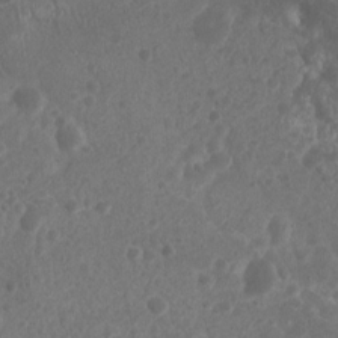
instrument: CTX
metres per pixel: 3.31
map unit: Nhu
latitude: 5.9528
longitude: -18.6490
